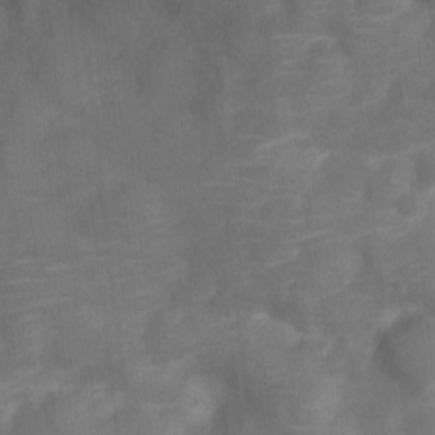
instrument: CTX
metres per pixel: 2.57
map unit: Nve
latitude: -20.1039
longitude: 107.9367
